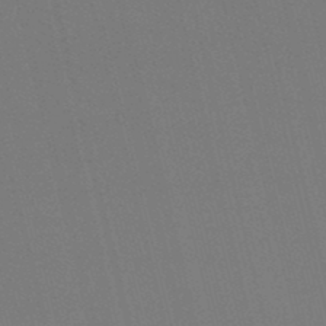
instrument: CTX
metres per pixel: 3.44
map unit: lHb
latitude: -47.7288
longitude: 60.7652
